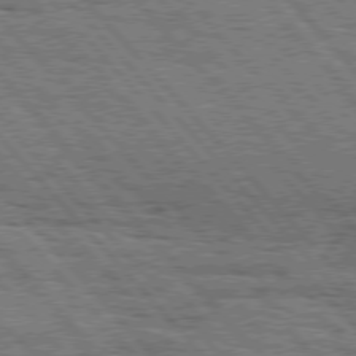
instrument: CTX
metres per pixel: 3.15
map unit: Hpe
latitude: 75.9717
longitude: -154.2333
